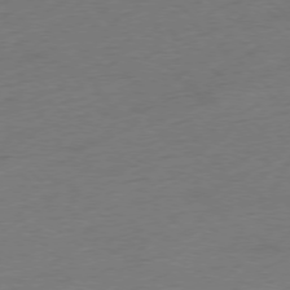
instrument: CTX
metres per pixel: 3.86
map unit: Hpe
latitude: -77.1620
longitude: -13.4616
